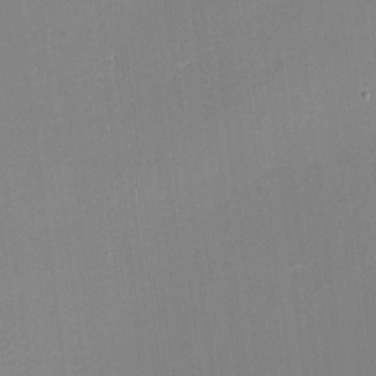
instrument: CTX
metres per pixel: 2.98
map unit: eHh
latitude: -2.2361
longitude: -80.2522
